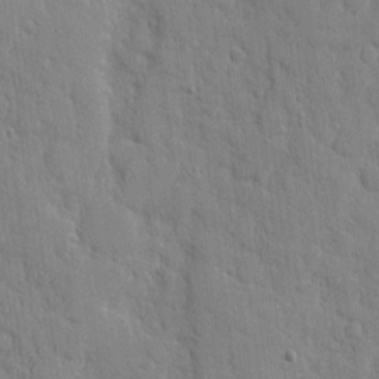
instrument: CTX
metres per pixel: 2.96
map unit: eHh
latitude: 6.3467
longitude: -72.3657
